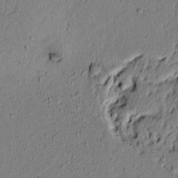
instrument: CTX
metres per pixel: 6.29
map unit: lAvf
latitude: 5.4804
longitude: 167.1242
